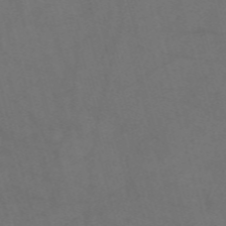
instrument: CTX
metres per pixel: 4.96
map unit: Nve
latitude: -58.8974
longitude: 51.4454
